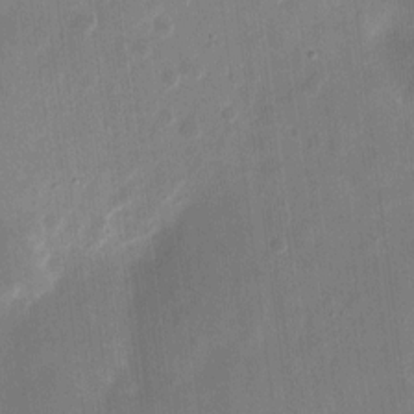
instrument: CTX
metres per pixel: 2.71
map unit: eHh
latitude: 9.6883
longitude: -70.7246
